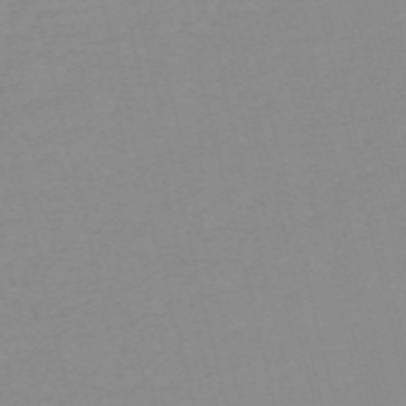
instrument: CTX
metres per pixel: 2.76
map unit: HNb
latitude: -56.3306
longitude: -42.8758
